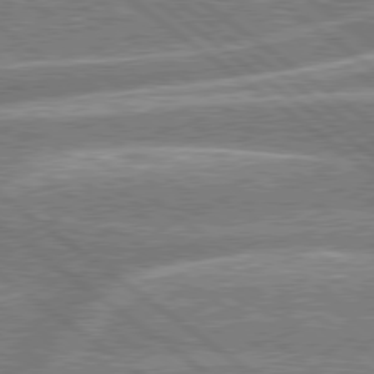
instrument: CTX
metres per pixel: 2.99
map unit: Hpe
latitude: 78.7624
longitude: -159.0648
